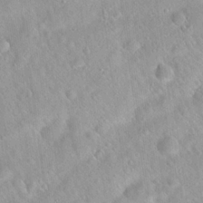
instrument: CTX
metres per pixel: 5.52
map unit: Hto
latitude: 20.7435
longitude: -53.0837
